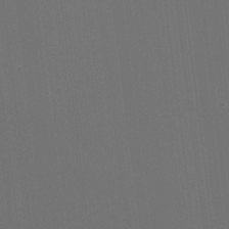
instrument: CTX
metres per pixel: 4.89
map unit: HNhu
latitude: -2.2361
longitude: -6.1200
